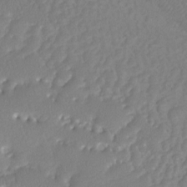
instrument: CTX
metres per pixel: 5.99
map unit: Htu
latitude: -12.7274
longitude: -71.8205
